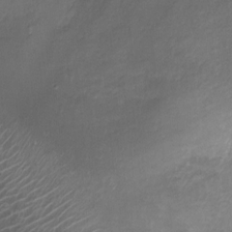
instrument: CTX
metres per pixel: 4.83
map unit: Ht
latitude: 1.4048
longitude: -25.4237
